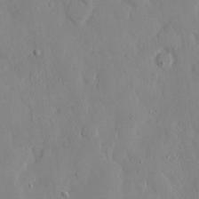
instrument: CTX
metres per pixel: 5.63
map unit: eHh
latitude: 12.3656
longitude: -69.4804
